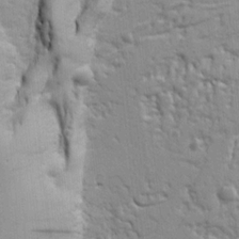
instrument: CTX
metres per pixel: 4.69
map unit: Ht
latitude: 9.1025
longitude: -76.7624
